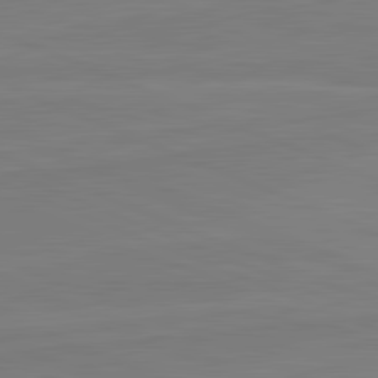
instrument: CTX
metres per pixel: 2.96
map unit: lApd
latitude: 82.1011
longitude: 165.9556
